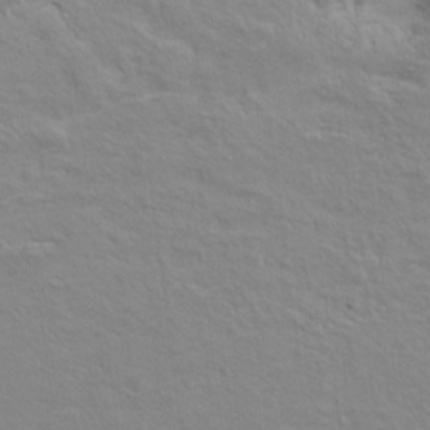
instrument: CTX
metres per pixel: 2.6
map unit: Hto
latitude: 8.0255
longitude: -31.2726
